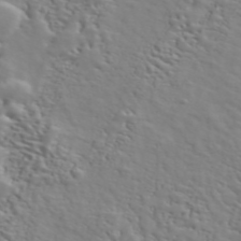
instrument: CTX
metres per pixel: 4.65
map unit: ANa
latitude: 47.2726
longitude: -83.1781
